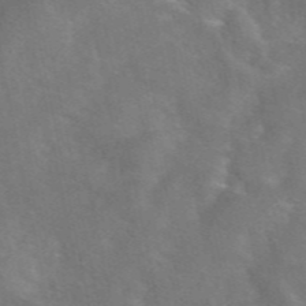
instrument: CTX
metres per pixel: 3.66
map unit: eAb
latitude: 48.4034
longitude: 118.4629
